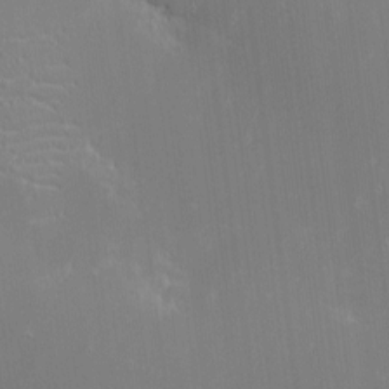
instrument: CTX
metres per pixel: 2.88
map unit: eHh
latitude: -3.1998
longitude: -86.0255
